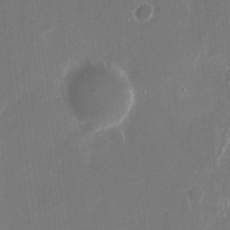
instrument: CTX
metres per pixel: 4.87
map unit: eHh
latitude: 11.2348
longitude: -71.7261
